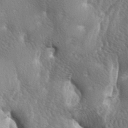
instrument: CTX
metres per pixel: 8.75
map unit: lAa
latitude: -6.5951
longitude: -125.3482
